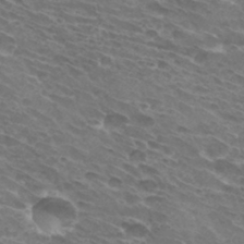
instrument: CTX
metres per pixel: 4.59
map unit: Hto
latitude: 32.4223
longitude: -43.1025
